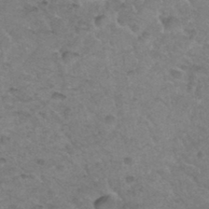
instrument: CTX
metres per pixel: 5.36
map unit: Hto
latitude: 35.3859
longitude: -49.8394
